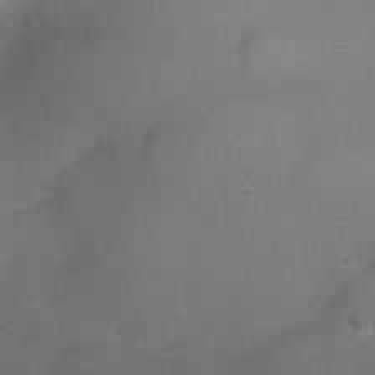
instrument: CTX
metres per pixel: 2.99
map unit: Ht
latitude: -3.6343
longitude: -27.2726
